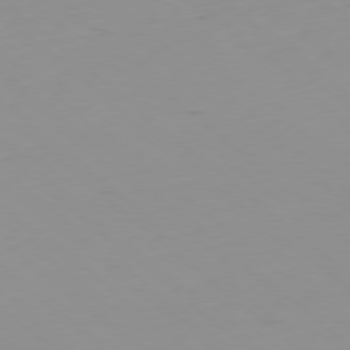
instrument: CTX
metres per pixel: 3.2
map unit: Hpe
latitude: -78.5195
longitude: 12.5574
